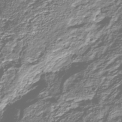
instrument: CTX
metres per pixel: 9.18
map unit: Nhu
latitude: -39.2565
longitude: -82.3467
